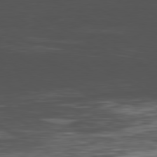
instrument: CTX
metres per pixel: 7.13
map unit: Hpe
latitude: -80.5385
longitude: 18.0472
